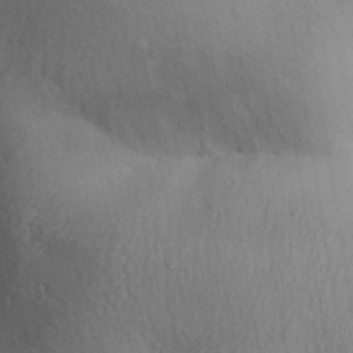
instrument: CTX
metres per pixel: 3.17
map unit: Aa
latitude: 31.8017
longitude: -145.4615
